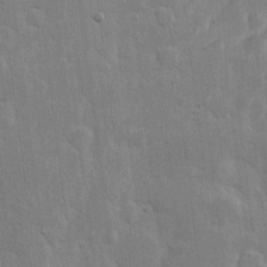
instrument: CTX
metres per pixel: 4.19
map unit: eHh
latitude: 6.0255
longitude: -70.6679
